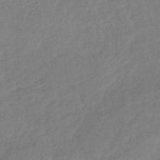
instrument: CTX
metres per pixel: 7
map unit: lHb
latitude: -41.3132
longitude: 72.7274
